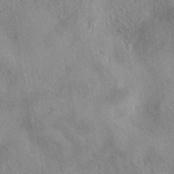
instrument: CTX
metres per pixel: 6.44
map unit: eAb
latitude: 40.0255
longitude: 108.9920
